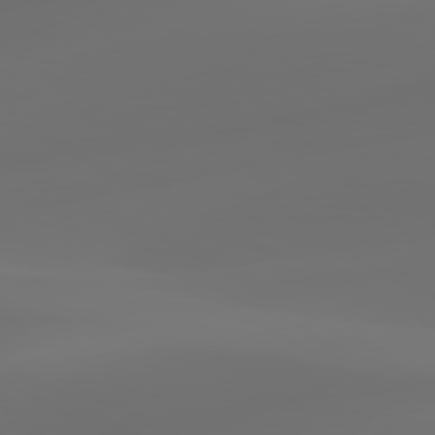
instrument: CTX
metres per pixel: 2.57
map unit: lApd
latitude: 80.4790
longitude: -85.6694
